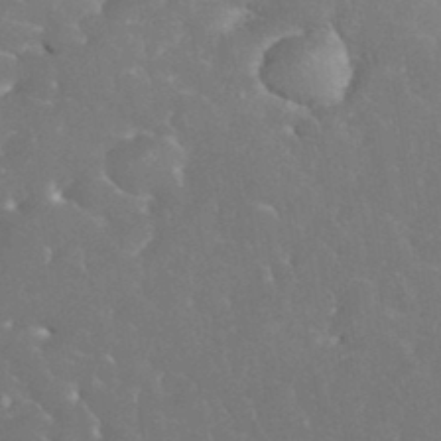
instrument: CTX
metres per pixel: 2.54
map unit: eHh
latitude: 34.8380
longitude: -64.0633
